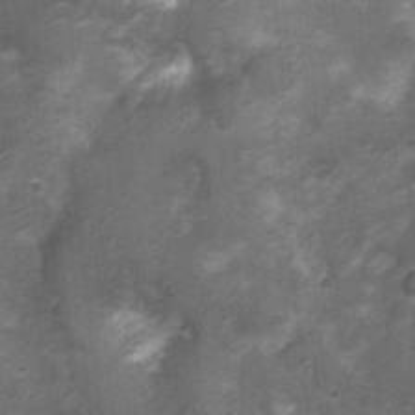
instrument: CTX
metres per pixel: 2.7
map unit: Nhu
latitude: 3.9528
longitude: -18.1011
